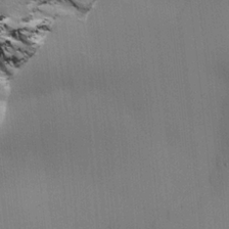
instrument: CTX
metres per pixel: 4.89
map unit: lAvf
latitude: 25.8016
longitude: -112.1200
